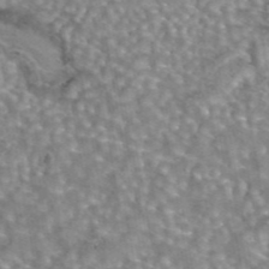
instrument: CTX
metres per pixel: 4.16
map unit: eAb
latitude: 44.2333
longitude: 107.1809
